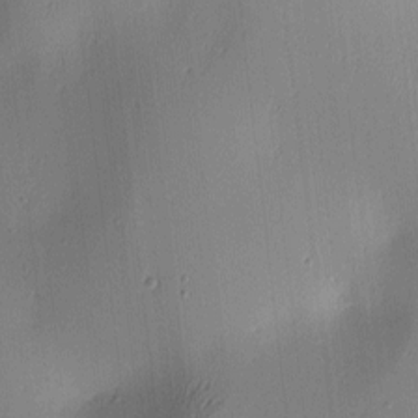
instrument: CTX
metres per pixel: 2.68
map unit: lAa
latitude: 4.5357
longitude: -111.8772
